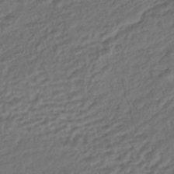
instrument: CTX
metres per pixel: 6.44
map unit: ANa
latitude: -43.2187
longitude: 108.6707
